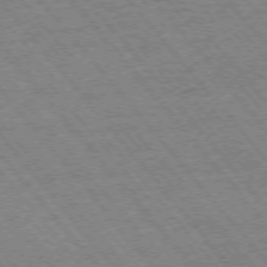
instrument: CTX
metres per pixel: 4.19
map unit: Ap
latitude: -75.6344
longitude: -86.8758
